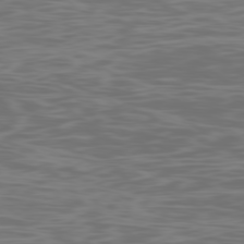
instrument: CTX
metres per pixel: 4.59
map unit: Ap
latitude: -79.1998
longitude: -103.8772
